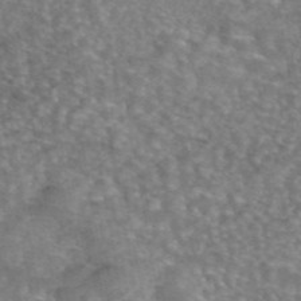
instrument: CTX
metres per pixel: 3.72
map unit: eAb
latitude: 45.2726
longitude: 107.0676
